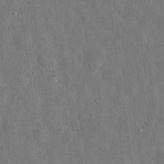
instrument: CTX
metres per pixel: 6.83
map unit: eHh
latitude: 30.9514
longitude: -74.0633
